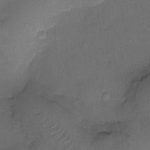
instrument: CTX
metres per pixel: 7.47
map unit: Ht
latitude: -18.5574
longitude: -44.4979
